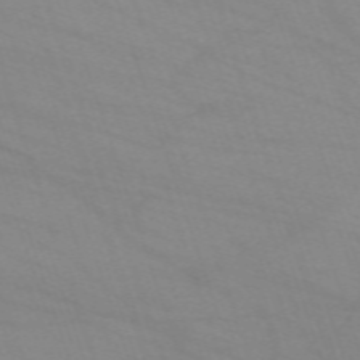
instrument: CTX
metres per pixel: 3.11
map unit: eHh
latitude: -64.0850
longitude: 52.8785
